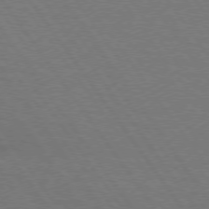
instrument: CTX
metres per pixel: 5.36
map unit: lApd
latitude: 74.9892
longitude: -56.6679
